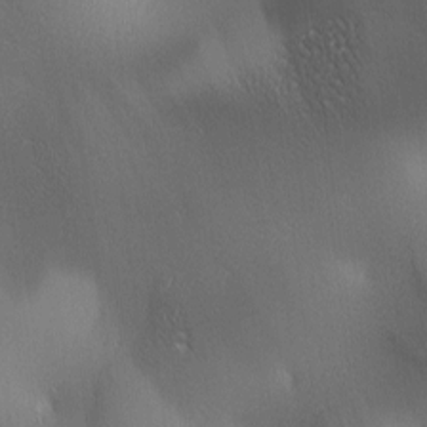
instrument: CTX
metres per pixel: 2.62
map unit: lAa
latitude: 2.1200
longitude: -116.8569
